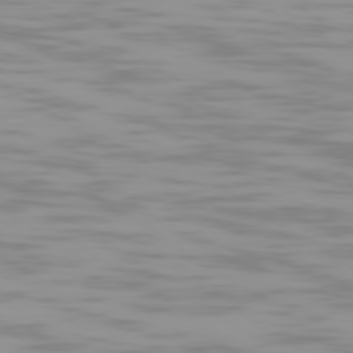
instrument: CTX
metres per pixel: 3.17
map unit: Ap
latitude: -79.6910
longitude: -103.1781
